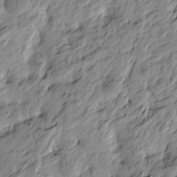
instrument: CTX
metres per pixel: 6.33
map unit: Htu
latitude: -4.1039
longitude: 178.7463
